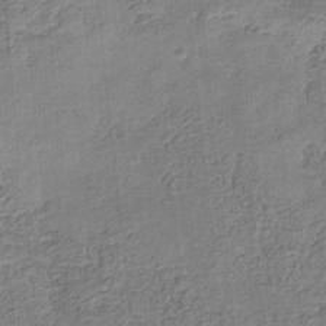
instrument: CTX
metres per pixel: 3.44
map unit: eHb
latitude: -35.0675
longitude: 79.7666
